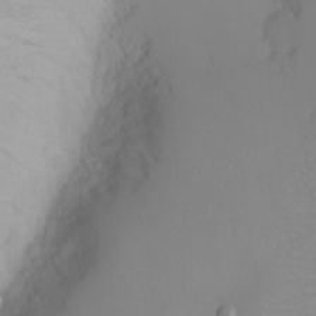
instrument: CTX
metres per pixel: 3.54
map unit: eHh
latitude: -6.2928
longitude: -82.8946
